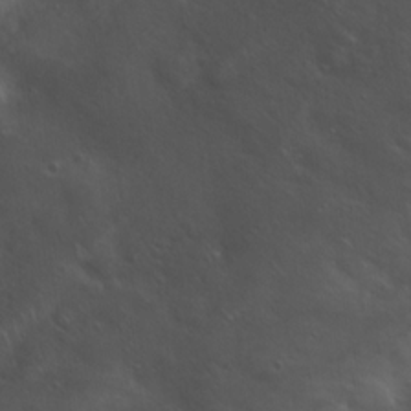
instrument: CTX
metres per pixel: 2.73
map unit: Hto
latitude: 18.8191
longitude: -54.3467
